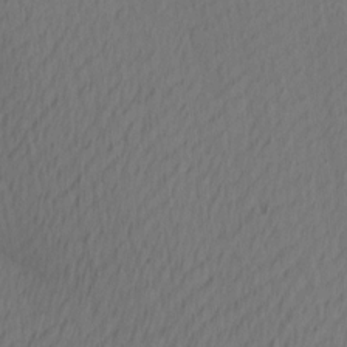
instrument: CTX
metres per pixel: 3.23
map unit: Ave
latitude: 13.0081
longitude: -106.9514
